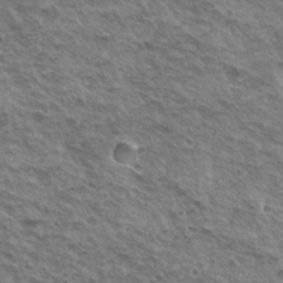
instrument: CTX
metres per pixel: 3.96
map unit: Nhu
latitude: 20.4979
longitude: -31.2159
